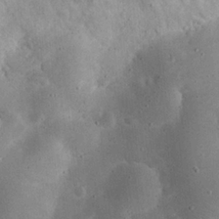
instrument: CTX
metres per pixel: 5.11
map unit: eHh
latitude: 23.5560
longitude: -67.2725
